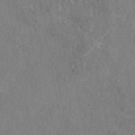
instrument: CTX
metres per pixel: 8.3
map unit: eAb
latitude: 48.4979
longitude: 110.1983
